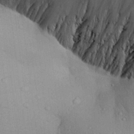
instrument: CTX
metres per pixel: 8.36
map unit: Aa
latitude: 28.6112
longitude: -137.2159
